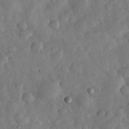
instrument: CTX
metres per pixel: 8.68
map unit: eHh
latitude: 34.3845
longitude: -69.6316
